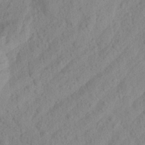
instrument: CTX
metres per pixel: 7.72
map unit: Aa
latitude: 23.5371
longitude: -143.4804
